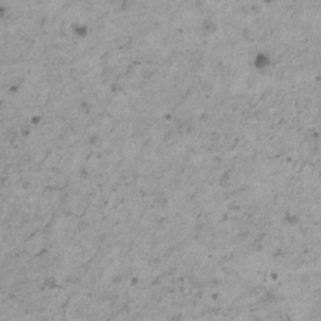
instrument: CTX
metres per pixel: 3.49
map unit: HNhu
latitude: -0.2362
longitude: 3.3131
